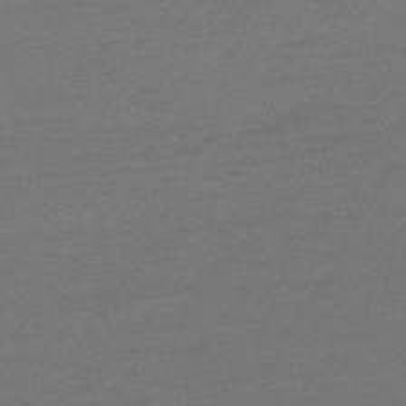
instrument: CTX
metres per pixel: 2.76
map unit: HNb
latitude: -53.3509
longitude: -43.2537
